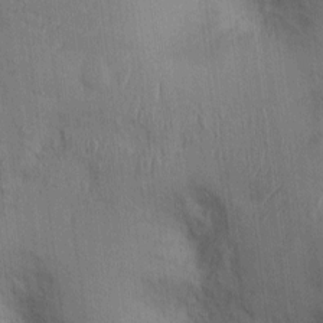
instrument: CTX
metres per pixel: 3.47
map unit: Nhu
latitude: 1.6127
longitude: -14.1389
